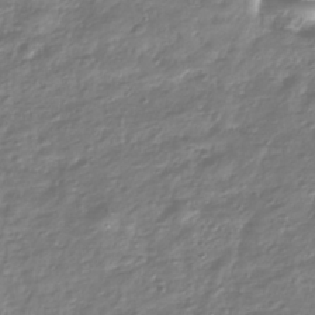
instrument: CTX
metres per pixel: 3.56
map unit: Nhu
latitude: -40.0850
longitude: -81.7072
